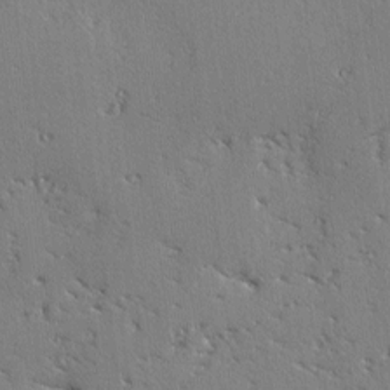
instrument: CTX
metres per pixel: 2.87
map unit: lAvf
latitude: -2.6518
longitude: -108.7813
